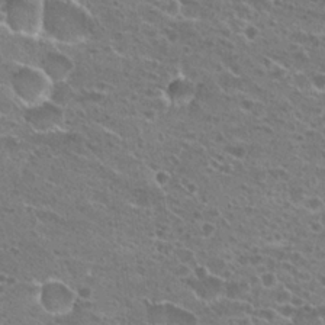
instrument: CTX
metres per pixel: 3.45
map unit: Hto
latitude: 22.3467
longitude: -41.7827
